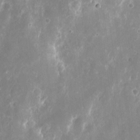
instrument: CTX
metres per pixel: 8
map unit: eHh
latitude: 10.8002
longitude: -72.1578
